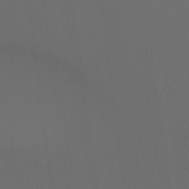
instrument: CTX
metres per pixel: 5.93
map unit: Hto
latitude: -7.8989
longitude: -48.5168
